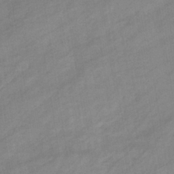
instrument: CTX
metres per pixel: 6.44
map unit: eHb
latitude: -37.5966
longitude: 78.2550
